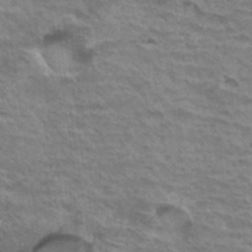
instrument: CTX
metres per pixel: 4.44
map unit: Hto
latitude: 34.0822
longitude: -43.2537
